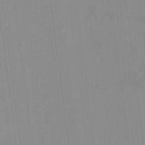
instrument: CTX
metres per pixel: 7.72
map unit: HNhu
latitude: -2.0283
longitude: -7.7072
